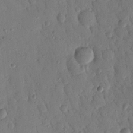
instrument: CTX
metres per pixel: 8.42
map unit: Nhu
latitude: 17.3671
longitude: -78.8380
